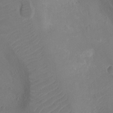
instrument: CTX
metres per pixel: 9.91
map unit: Ht
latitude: -11.7100
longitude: -21.5371
